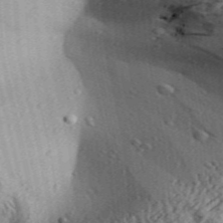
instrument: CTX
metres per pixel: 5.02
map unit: Aa
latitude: 31.0459
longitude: -136.9703
